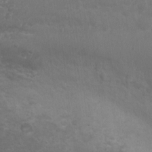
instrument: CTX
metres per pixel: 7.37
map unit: Nhu
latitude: 4.1200
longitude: -17.2159
